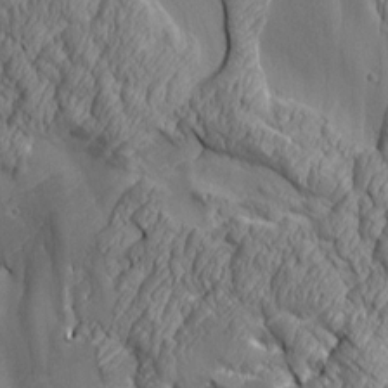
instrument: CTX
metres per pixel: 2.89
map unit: Aa
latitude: 7.7639
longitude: -129.1403
